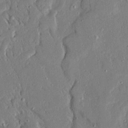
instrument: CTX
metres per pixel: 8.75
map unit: Ave
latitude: 15.4805
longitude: -140.2711
